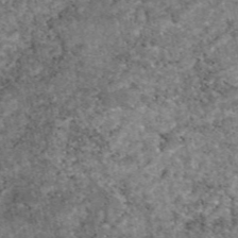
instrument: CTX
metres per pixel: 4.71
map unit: eAb
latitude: 47.2348
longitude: 118.1795
